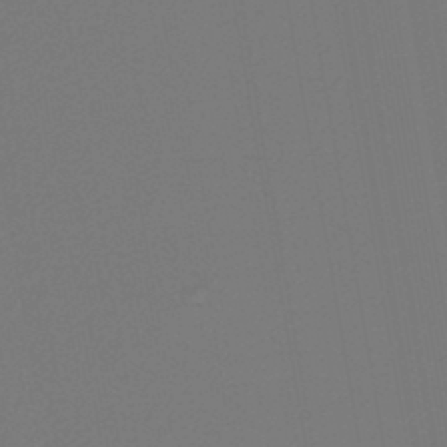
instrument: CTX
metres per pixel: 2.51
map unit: lHb
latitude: -45.4265
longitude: 74.3873
